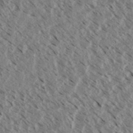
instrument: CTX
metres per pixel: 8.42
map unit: eHh
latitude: 34.7624
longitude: -139.9906
